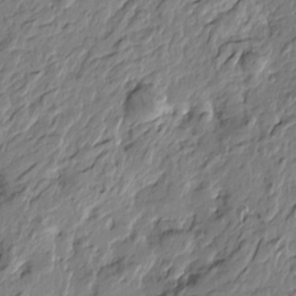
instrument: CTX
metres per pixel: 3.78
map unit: Htu
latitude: -5.4265
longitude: 179.0297
